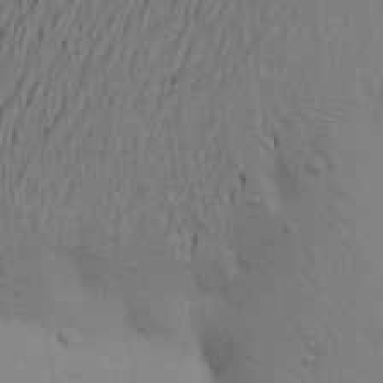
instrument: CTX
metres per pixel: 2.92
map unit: Aa
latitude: 21.4238
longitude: -148.2145
